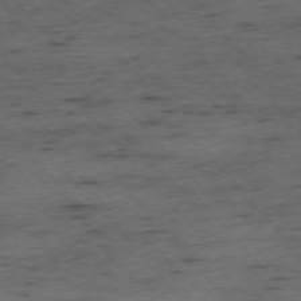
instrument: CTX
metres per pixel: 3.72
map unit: Ap
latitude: -75.7856
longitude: -89.8584
